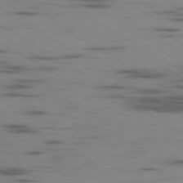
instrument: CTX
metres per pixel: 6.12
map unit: Ap
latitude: -80.2362
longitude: -102.8569
